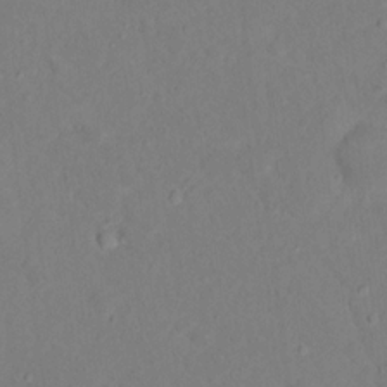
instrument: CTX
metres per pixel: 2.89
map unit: Nhu
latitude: 13.6127
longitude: -36.3656
